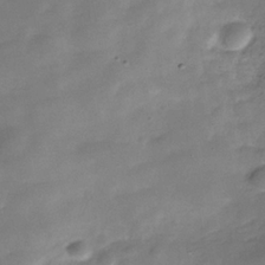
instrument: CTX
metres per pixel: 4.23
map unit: Hve
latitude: -31.4076
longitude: 92.5574
